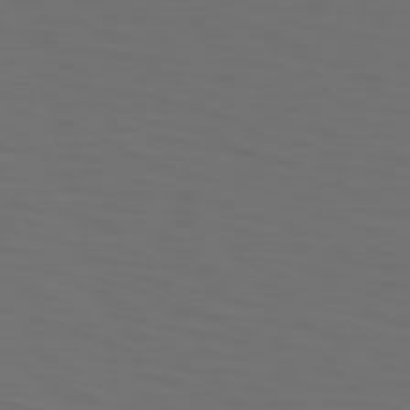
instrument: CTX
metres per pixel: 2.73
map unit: Hpe
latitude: 73.8206
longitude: -126.0255
